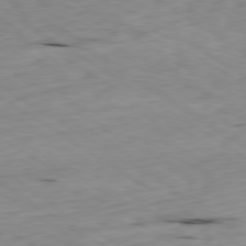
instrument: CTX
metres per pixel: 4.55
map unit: Ap
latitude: -79.8233
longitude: -100.9325
